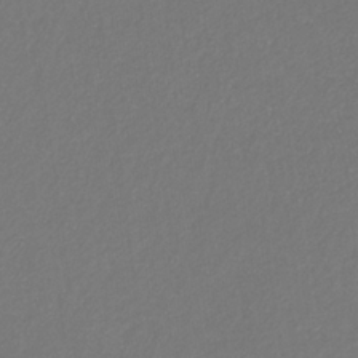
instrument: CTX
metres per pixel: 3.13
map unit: eHb
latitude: -31.0675
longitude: 68.3873
